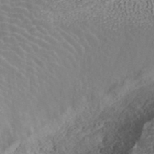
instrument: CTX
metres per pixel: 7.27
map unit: ANa
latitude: 40.7813
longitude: 23.6911
